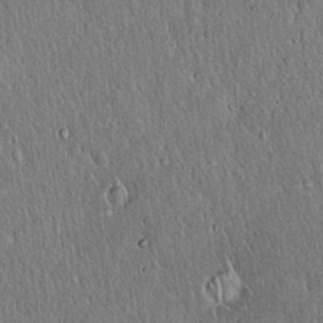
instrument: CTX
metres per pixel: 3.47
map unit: Hto
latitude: 16.9136
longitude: -57.7260
